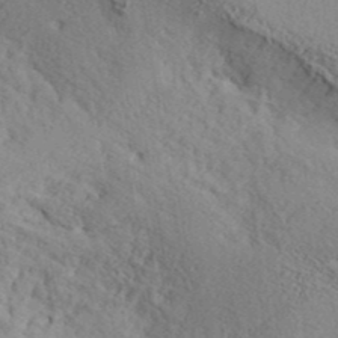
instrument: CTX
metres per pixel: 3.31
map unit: ANa
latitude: 41.5938
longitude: 49.4644
